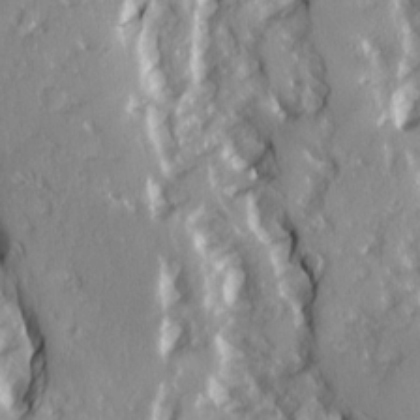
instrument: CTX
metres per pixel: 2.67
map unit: Ave
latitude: 15.0837
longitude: -130.9325
